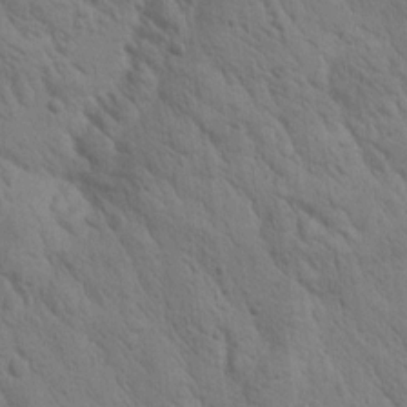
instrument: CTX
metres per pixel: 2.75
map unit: Htu
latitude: 0.4223
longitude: 174.9730
